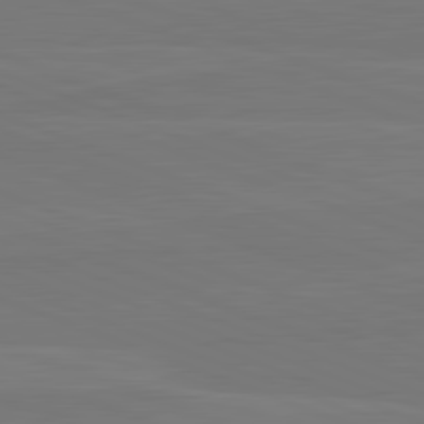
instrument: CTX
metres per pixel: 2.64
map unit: lApd
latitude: 82.3656
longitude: 165.0487
